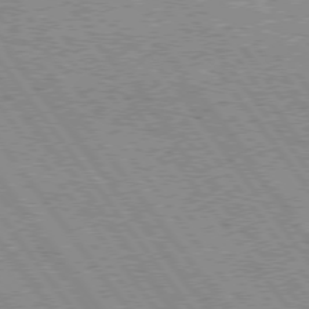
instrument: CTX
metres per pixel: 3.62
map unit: Hpe
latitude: 75.4804
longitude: -155.8772
